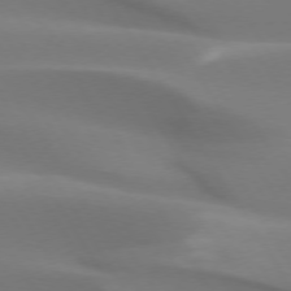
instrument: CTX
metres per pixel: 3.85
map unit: lApd
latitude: 73.8584
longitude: -50.2522
